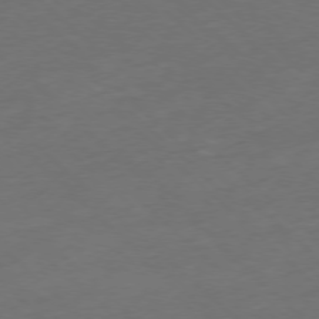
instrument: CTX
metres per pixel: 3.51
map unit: Ap
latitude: -77.4454
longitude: -64.0255
